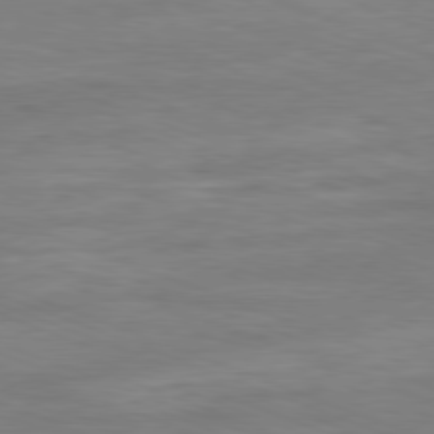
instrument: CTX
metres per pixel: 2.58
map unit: Ap
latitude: -80.9920
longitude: -90.0444
